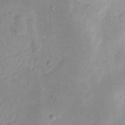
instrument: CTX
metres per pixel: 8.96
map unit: eHh
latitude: 8.7057
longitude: -72.3657
